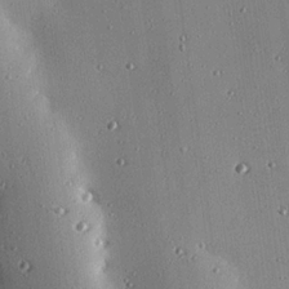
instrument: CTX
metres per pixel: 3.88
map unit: eHh
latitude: 23.7827
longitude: -90.5546
